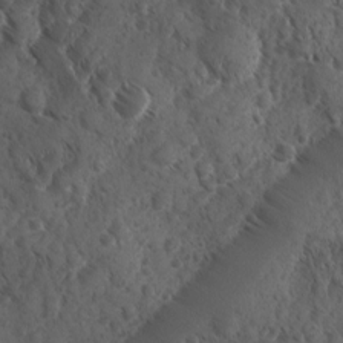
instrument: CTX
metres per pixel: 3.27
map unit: Ave
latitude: -10.0472
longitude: -119.1214
